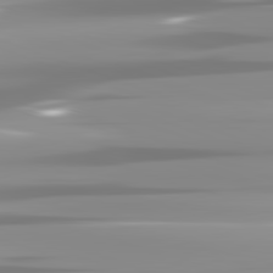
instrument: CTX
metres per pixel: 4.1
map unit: lApd
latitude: 82.2333
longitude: -139.9717
